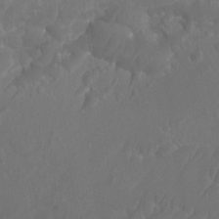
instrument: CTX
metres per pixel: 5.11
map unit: Aa
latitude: -13.1998
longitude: -67.5182
